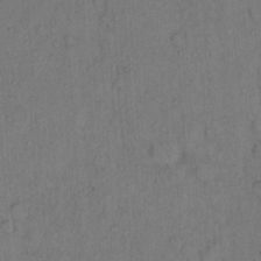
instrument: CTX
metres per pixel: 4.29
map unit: Hto
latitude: 13.0270
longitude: -57.0836
